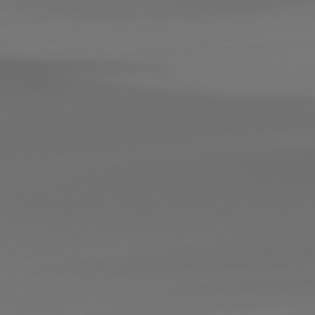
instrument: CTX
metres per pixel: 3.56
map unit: Hpe
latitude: 76.6301
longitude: -132.9514
